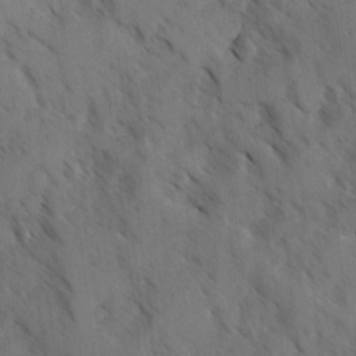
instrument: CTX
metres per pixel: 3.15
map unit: Ave
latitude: -0.8030
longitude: -111.3860
